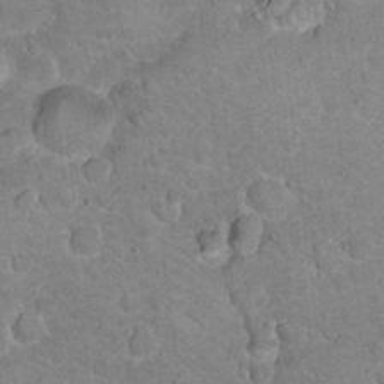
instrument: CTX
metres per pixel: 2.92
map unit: Hto
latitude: 20.7247
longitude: -47.9906
